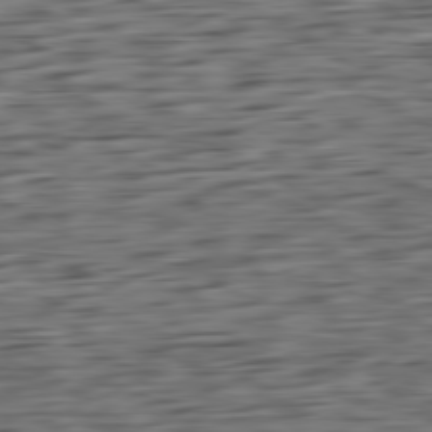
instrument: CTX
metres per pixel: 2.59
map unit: Ap
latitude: -80.8786
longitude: -96.4412
